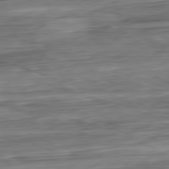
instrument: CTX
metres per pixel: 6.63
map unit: Ap
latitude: -80.9731
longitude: -68.1578
